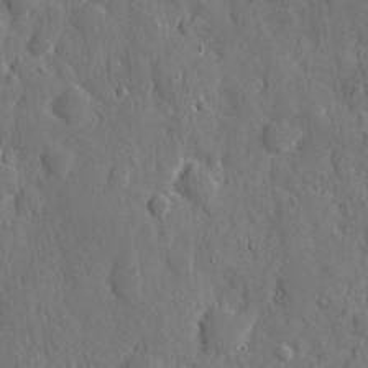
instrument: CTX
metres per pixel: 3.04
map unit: eHh
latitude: 11.7072
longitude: -69.9150
